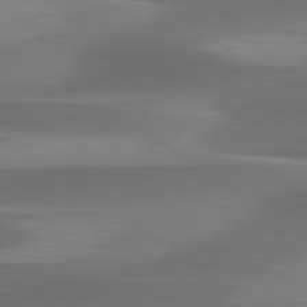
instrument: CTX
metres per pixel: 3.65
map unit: lApd
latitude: 79.7639
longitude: -86.6679
